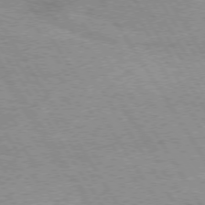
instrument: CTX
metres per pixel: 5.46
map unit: Hpe
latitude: 73.5183
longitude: -130.3279
